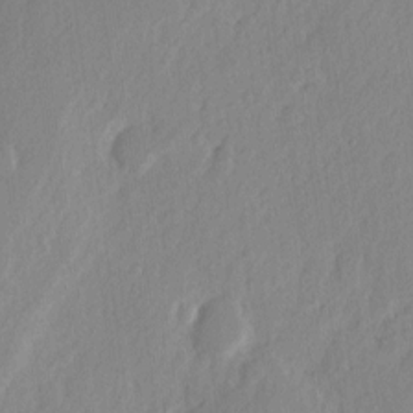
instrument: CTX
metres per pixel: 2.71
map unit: eHh
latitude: 2.7813
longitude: -77.6127
